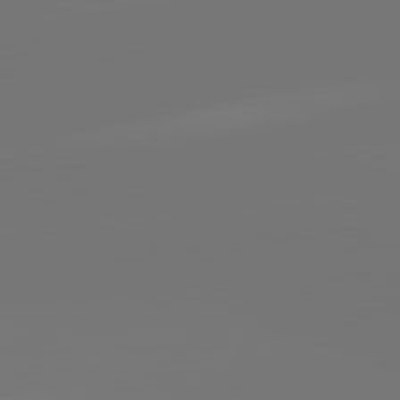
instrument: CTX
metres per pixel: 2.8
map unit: lApd
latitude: 81.8016
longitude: -154.1767
